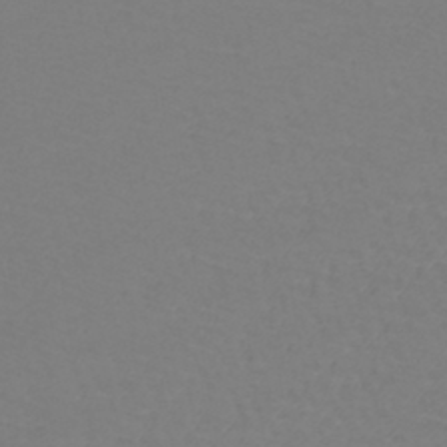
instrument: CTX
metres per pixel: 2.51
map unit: lHb
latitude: -42.6707
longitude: 71.5588
